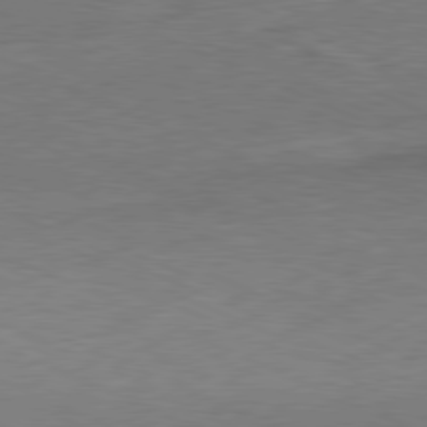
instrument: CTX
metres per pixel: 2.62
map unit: Ap
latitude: -81.5399
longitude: -84.5924
